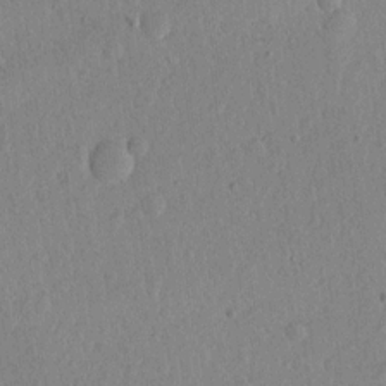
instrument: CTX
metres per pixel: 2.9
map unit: lHvf
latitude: 18.8569
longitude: -115.7449
